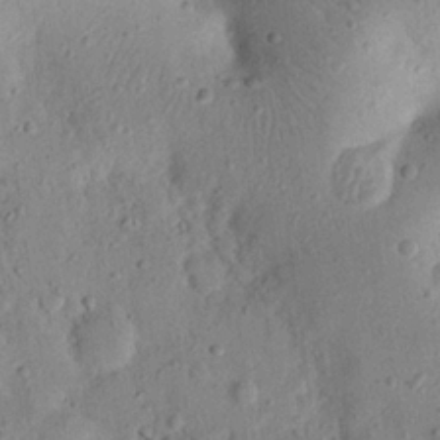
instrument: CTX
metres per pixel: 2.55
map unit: eHh
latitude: 23.3671
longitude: -67.8772
